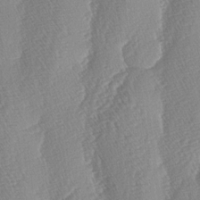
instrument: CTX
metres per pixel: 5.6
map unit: lAa
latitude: -4.8975
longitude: -130.3090
